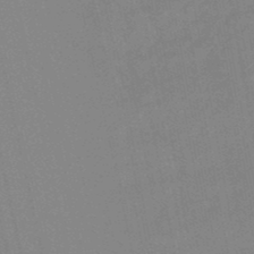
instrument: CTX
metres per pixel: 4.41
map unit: lHb
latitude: -48.8030
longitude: 75.4833
